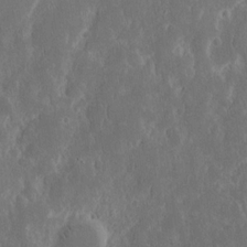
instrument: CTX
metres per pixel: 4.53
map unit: eHh
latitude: 16.3467
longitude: -73.1593
